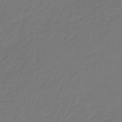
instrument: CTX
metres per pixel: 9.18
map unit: eHb
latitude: -29.7667
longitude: 67.4076
